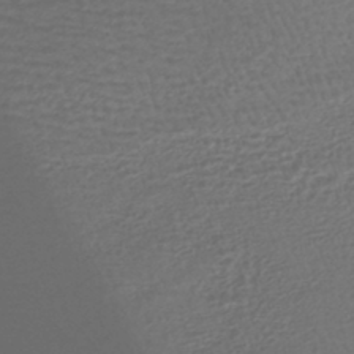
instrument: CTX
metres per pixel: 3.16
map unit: HNhu
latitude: -45.8989
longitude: 100.1983
